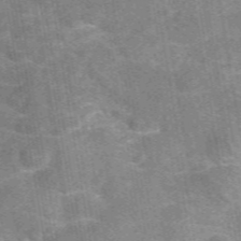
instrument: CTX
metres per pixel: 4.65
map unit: eAb
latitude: 49.6127
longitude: 116.0849
